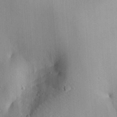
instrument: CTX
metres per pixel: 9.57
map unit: Aa
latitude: 29.4804
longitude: -132.9892
